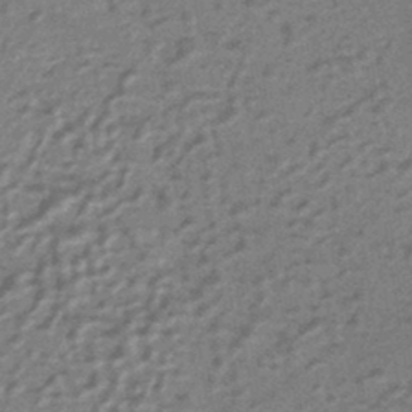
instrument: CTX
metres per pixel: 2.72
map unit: HNhu
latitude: -42.4062
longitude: 90.3684
